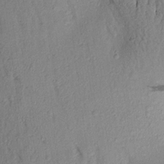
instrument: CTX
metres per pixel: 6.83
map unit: Aa
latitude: 17.3482
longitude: -146.6869
